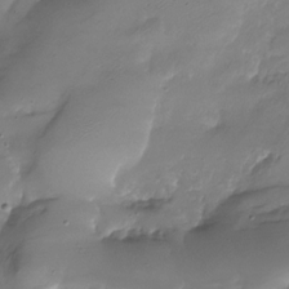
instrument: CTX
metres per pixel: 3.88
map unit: Nhu
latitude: -28.4440
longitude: -59.7828
